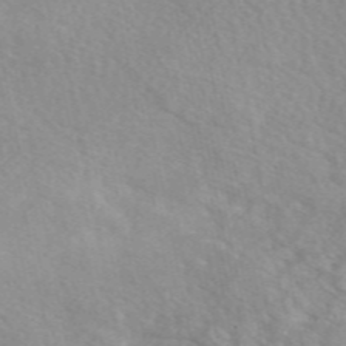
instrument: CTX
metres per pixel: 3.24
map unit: eAb
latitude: 49.2726
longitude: 117.7666
